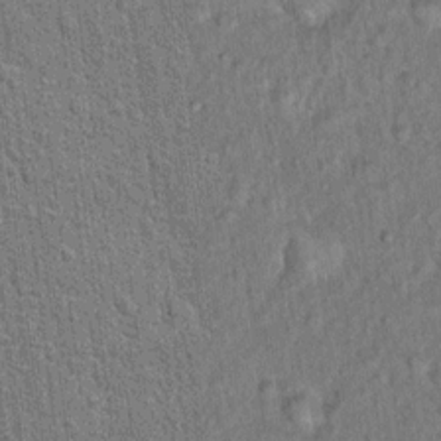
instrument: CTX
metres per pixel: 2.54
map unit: Hto
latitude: 15.8584
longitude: -40.9513
